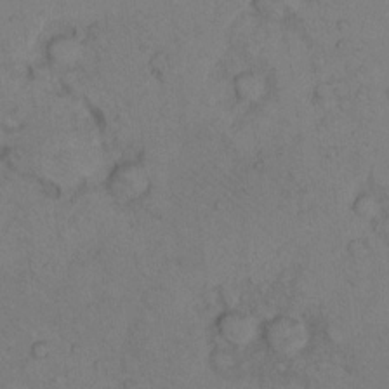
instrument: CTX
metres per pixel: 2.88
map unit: Hto
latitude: 7.6883
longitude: -60.0444
